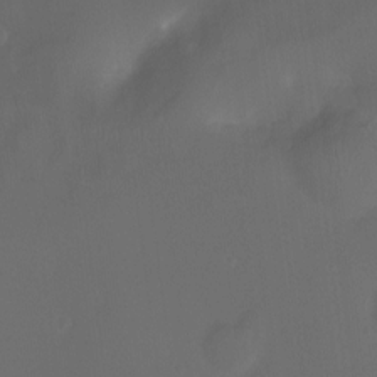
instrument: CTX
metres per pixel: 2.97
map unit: Nhu
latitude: -12.7841
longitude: -41.1970
